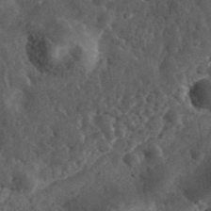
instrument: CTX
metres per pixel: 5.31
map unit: eHh
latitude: 36.5357
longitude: -79.7639
